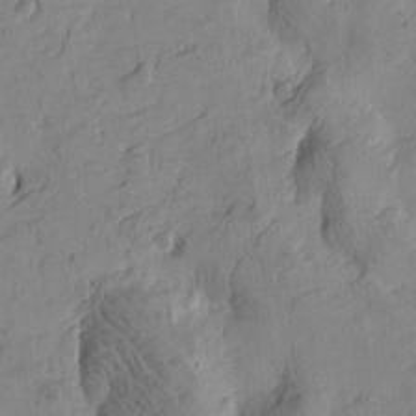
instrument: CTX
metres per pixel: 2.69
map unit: Htu
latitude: -3.5777
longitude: -176.3089
